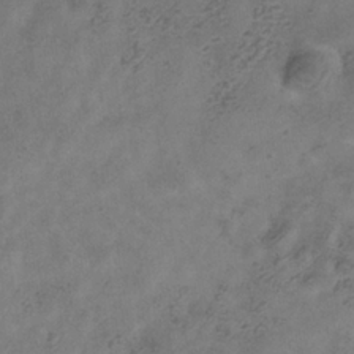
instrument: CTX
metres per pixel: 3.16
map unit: Hve
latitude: -35.1431
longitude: 89.8611
